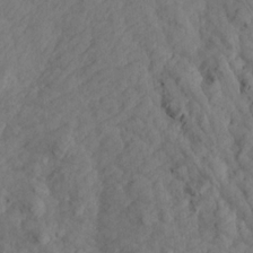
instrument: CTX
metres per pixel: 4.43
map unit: Aa
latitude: 16.2523
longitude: -144.1389
